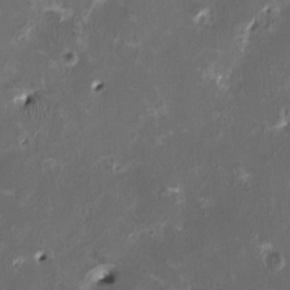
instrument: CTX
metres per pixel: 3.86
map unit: HNhu
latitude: 2.0633
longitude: -4.9325
